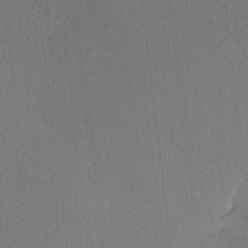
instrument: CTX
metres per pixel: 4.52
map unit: Ave
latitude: 3.7071
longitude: -113.7638
